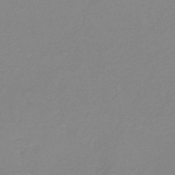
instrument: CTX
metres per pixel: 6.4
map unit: HNb
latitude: -36.4440
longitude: 54.9920
